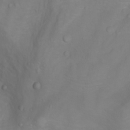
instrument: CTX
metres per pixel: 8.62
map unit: Nhu
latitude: -4.9730
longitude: -80.3467
